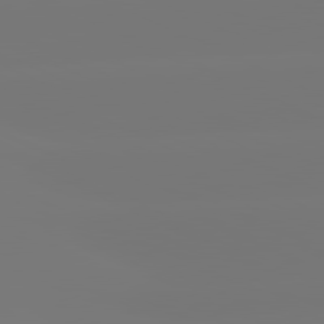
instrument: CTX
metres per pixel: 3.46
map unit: lApd
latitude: 81.5371
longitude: -148.9136
